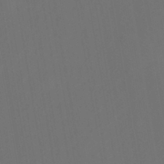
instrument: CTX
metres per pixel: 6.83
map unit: eHb
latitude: -43.7099
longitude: 87.8611
